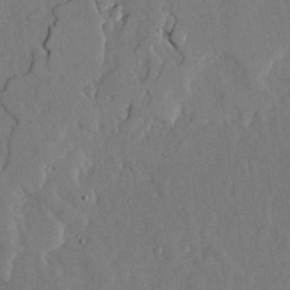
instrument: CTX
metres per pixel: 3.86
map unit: lAvf
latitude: 24.2144
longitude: -111.1970
